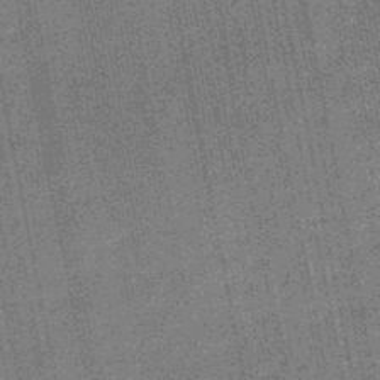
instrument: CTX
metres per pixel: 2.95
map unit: HNb
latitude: -48.9731
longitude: -38.2900
